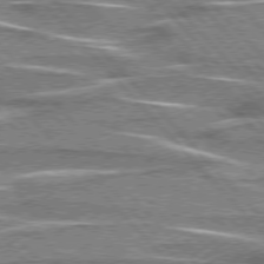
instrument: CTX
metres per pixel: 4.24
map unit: lApd
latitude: 76.2522
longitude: -81.2726
